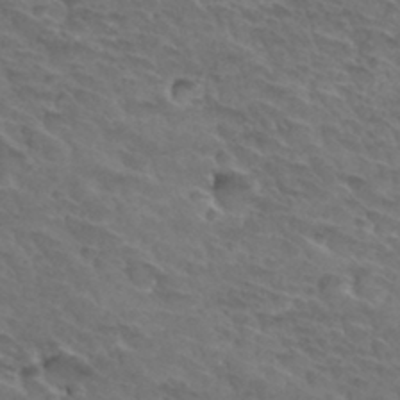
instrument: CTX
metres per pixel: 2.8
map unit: Hto
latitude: 32.8191
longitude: -46.2523
